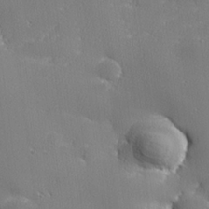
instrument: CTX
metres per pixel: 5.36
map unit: lHvf
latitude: 24.6112
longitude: 141.3698
